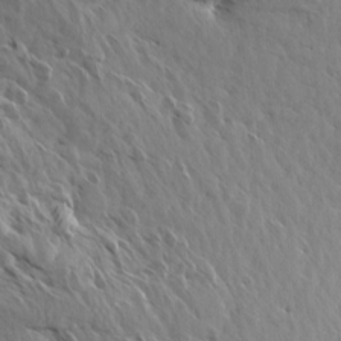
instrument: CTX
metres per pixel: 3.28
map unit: Aa
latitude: 13.3860
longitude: -143.0270
